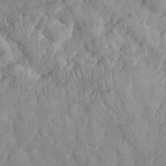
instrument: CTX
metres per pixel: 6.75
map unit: eHh
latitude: 32.4223
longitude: -64.8002
